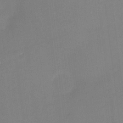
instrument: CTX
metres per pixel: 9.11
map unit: eHh
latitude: -2.4817
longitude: -80.2711
